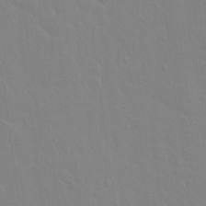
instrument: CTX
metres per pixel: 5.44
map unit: Hto
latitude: 17.1970
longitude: -39.6883
